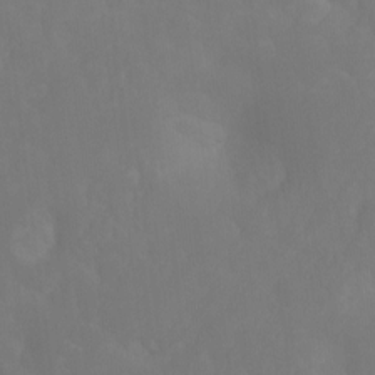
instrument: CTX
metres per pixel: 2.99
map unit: Ht
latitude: -9.9745
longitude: -39.7261
